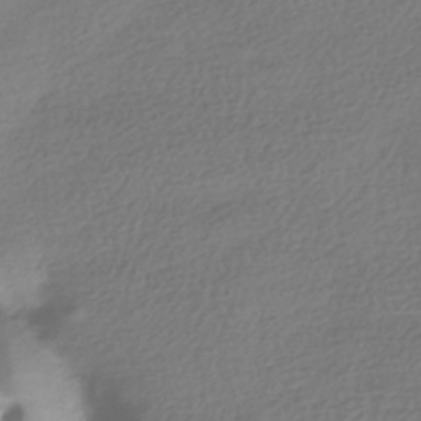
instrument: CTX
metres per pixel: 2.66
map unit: HNhu
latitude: -41.5399
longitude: 97.8234
